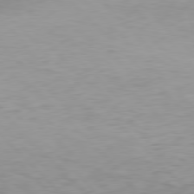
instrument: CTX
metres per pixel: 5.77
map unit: Hpe
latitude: 77.4615
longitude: -169.2726
